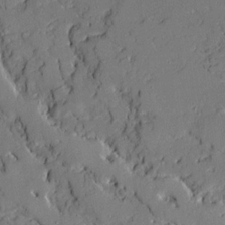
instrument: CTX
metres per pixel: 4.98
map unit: Ave
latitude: 18.8191
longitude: -128.7057
